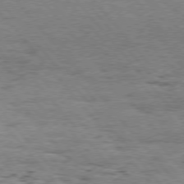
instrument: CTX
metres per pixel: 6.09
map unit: Hpe
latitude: 75.6316
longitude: -135.5182
